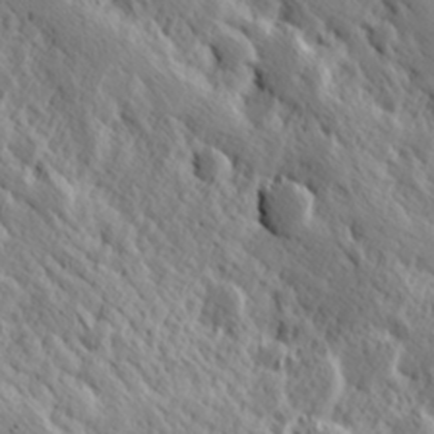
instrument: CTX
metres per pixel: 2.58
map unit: Hve
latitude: 25.4048
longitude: 145.8611
